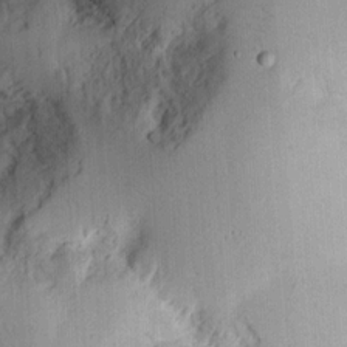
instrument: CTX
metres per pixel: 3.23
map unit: Ht
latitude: 12.1389
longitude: -74.3278
